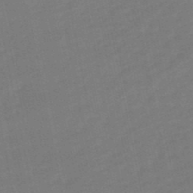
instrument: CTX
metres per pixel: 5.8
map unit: lHb
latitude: -49.5210
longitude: 75.8045
